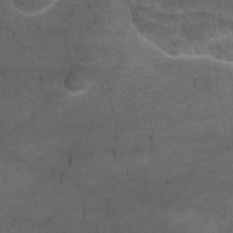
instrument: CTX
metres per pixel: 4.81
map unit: eAb
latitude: 44.5923
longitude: 104.1039
